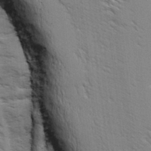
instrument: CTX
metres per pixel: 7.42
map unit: Ave
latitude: 1.4237
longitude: -110.1578
